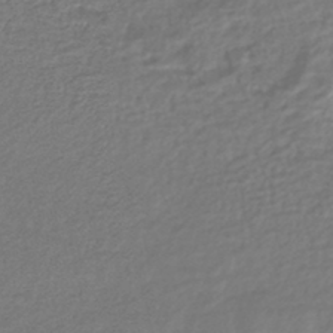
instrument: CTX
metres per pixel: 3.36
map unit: HNhu
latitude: -43.5399
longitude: 103.6155
